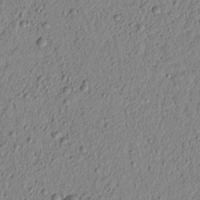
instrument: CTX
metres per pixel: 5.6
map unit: lAvf
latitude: 6.3656
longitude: 165.1998
